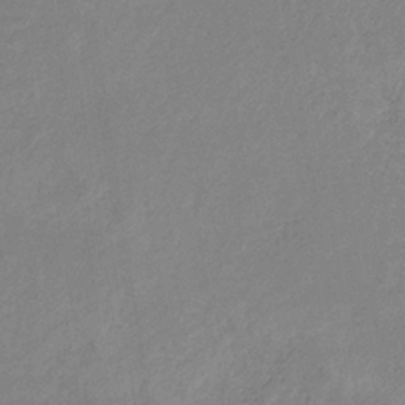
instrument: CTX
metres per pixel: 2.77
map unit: HNb
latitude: -33.4644
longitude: 55.2565
